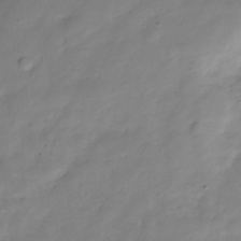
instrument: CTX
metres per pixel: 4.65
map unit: Hve
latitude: -32.8597
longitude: 90.9353
